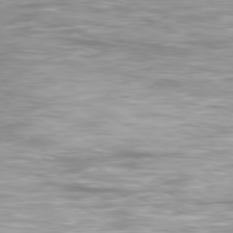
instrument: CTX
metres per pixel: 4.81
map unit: Ap
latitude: -80.1606
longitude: -60.3089
